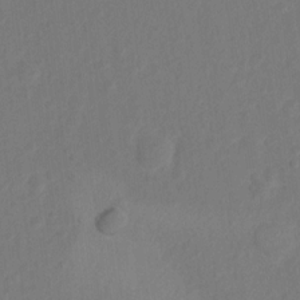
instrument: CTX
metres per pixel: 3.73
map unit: Nhu
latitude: 10.8380
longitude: -27.7072
